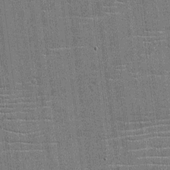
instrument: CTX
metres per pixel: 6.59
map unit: eHh
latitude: -4.2361
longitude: -80.1578
